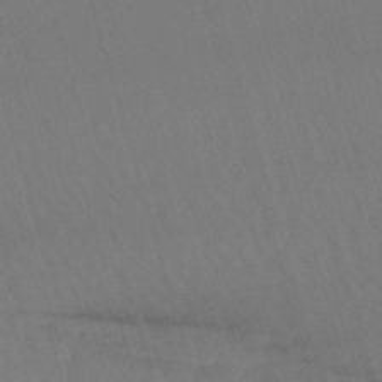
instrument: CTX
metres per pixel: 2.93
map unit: lHb
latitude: -43.9556
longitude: 77.3699
